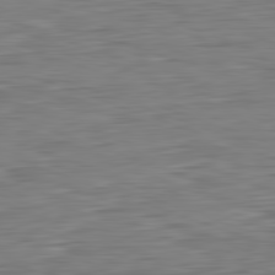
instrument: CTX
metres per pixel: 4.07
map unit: Hpe
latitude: -82.5007
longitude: 7.7477
